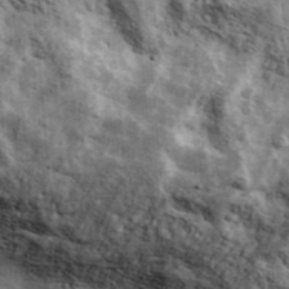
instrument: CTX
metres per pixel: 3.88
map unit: Ave
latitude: 42.4601
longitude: -106.9514
